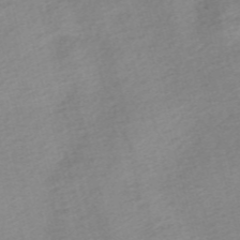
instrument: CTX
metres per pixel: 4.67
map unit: Nve
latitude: -56.5762
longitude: 53.8044
